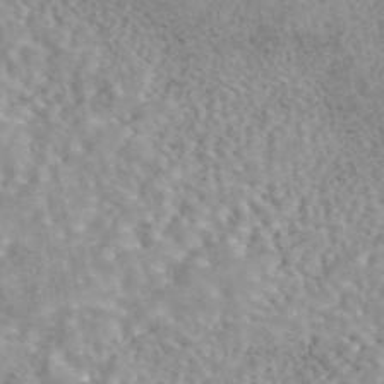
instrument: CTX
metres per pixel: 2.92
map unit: eAb
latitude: 44.1011
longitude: 108.4251
